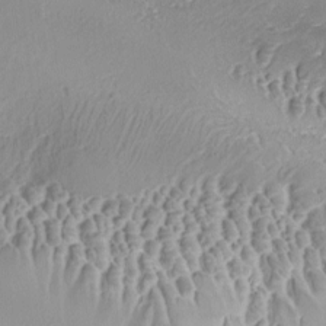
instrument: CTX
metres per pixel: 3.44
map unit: Ave
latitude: -9.3321
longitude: -122.2145
